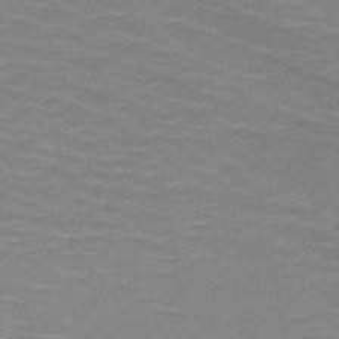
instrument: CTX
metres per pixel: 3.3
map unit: HNb
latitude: -47.6910
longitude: -46.4790
